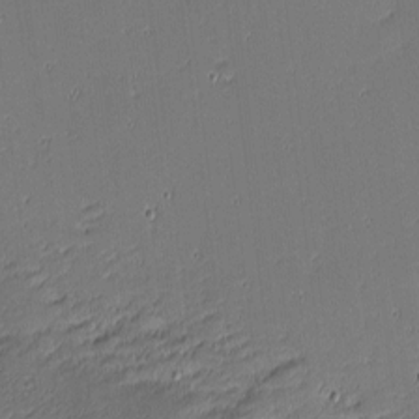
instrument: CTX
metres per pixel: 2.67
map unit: eHh
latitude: -3.9367
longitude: -81.6127
